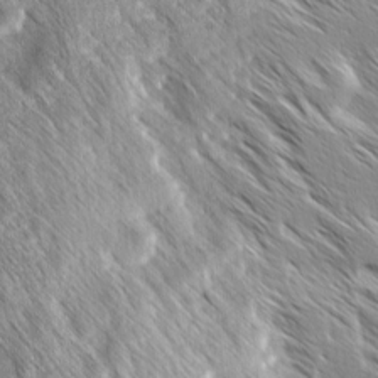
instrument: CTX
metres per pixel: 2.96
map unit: Ave
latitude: 8.4412
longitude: -104.4979
